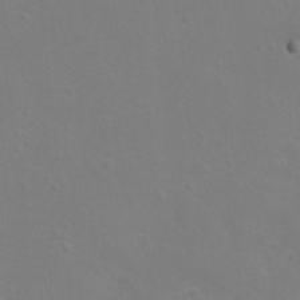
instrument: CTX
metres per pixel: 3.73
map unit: eHh
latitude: -12.0850
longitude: -60.2333
